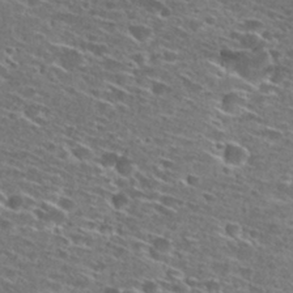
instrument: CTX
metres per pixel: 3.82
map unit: Hto
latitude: 27.9528
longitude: -46.6491
